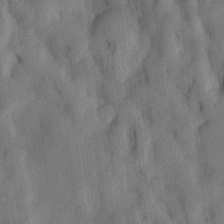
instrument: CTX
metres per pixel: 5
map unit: lHvf
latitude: 23.8583
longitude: 142.9919
